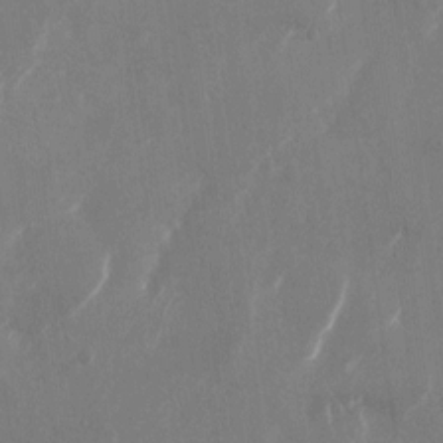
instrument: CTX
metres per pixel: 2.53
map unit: Nhu
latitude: -22.8408
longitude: -72.4790
